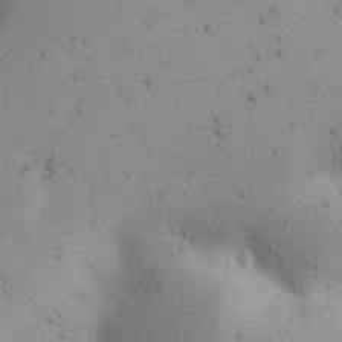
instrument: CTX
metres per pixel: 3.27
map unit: Nhu
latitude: 22.9325
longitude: -72.4223
